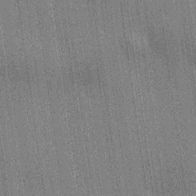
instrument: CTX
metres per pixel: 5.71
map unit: lHvf
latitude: 19.7449
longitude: 142.4629
